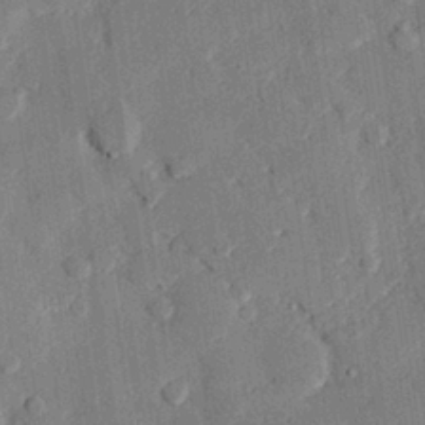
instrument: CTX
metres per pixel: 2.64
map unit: eHh
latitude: 27.7261
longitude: -81.9717
